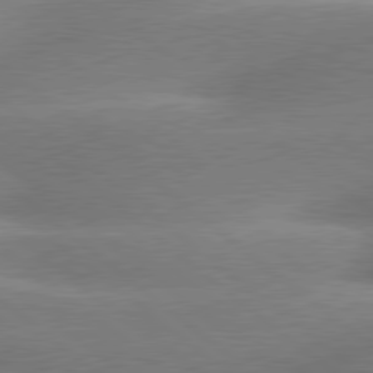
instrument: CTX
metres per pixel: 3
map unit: lApd
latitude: 79.8206
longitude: -166.7813
